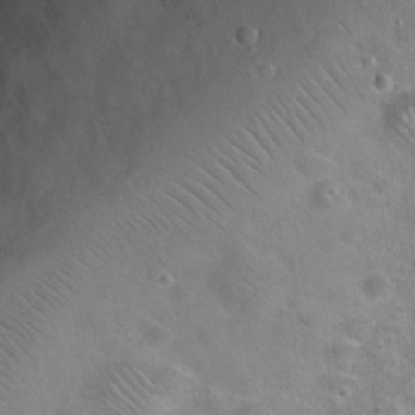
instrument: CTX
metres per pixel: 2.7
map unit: Nhu
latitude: 28.1955
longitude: -49.7072
